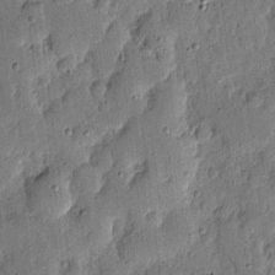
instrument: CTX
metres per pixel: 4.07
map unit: eHh
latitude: 5.7639
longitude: -71.0836
